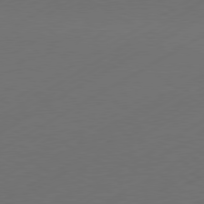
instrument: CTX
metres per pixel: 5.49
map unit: Hpe
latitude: -80.8975
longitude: 14.5952
